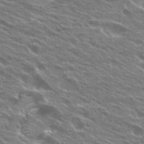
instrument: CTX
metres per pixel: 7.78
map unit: Hto
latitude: 24.7057
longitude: -37.7828
